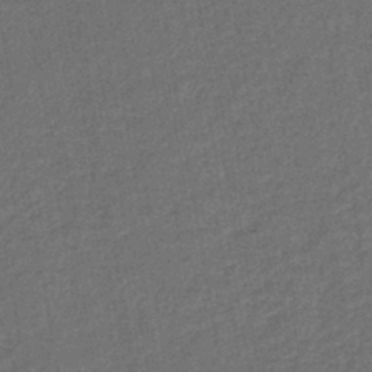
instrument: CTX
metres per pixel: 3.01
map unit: lHb
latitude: -43.4454
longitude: 60.9920
